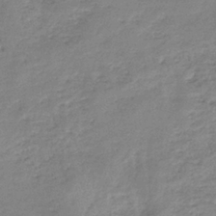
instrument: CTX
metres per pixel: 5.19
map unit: eHb
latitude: -36.6896
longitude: 74.8975
